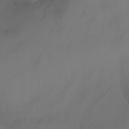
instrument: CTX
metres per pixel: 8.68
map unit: Nhu
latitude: -16.5952
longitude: -50.6301
